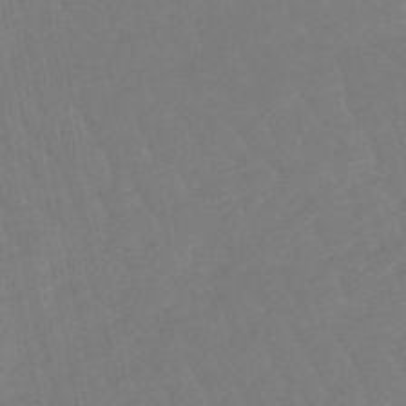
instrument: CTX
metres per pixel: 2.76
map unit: lHb
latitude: -49.1431
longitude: 82.7274
